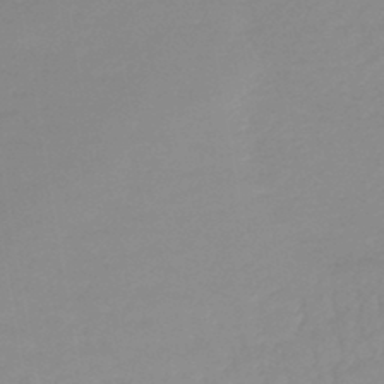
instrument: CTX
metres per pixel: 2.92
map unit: lHb
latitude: -44.0094
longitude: 59.8611
